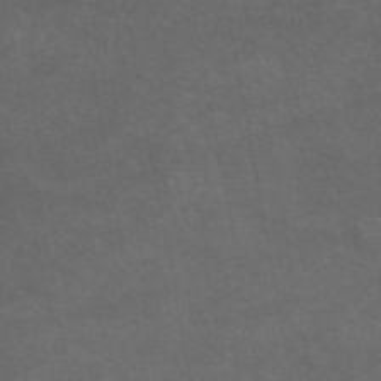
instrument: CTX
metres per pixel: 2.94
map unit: eAb
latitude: 47.0270
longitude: 124.5007
